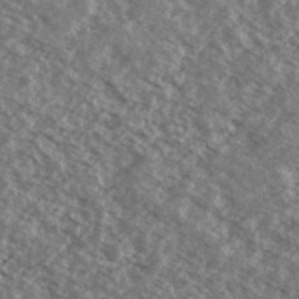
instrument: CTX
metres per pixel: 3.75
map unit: Ave
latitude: 38.8758
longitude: -110.4223
